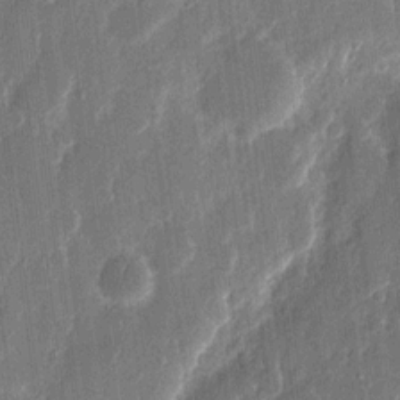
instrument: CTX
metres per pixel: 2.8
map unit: eHh
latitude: 11.7828
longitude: -70.7057
